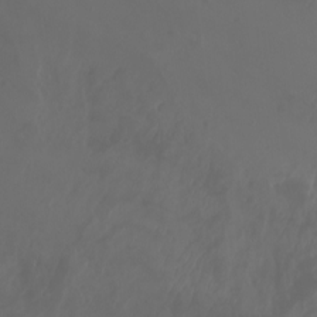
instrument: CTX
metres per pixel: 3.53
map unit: Aa
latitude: -7.7666
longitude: -79.4616
